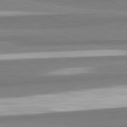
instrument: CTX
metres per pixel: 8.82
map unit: lApd
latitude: 82.3089
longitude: 173.8800
